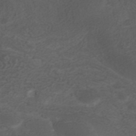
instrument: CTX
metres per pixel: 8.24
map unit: ANa
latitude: 42.1389
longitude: 28.1417
